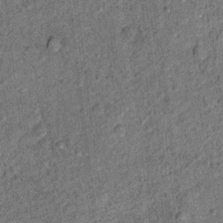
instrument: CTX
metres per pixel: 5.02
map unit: Ht
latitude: 9.5938
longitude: -38.4790
